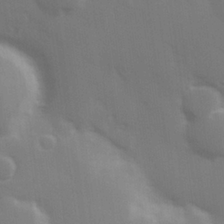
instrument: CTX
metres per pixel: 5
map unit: Hve
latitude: 26.6491
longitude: 147.9556
